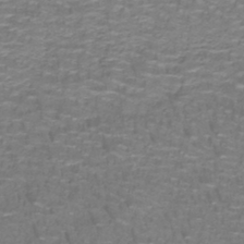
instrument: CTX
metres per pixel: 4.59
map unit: lHb
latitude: -42.0849
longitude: 55.6722
